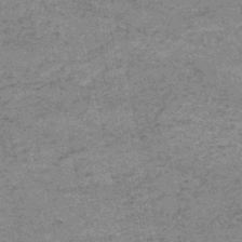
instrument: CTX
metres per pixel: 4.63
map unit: HNb
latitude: -51.5210
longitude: -51.6316
